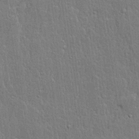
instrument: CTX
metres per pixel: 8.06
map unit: lHvf
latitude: 21.4616
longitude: 142.8974
